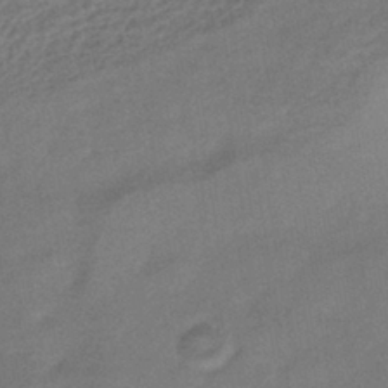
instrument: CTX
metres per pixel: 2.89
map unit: HNhu
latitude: -41.4832
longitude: 92.2362
